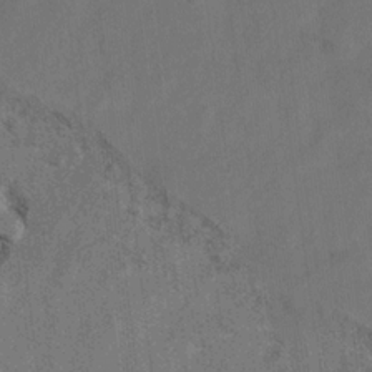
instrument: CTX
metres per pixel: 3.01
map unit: Hto
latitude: 8.5924
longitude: -34.6301
